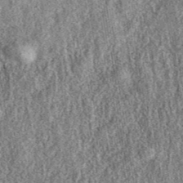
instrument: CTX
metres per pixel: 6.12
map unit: eAb
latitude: 39.5182
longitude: 108.9353
